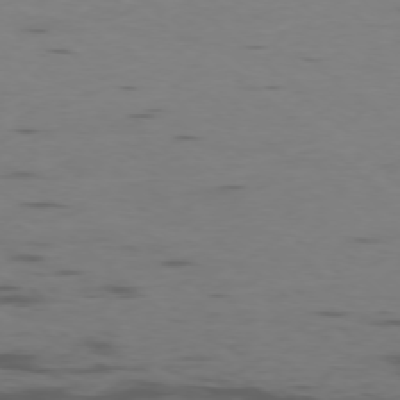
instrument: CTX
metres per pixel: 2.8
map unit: Ap
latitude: -76.5196
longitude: -67.1403
